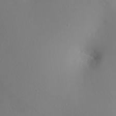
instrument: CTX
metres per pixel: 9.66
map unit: Aa
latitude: 25.4048
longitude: -144.3467
